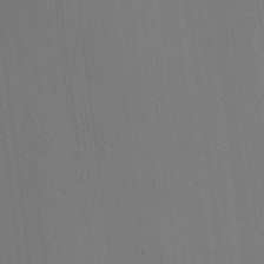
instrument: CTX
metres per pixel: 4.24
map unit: HNhu
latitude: 7.4048
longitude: 14.9164
